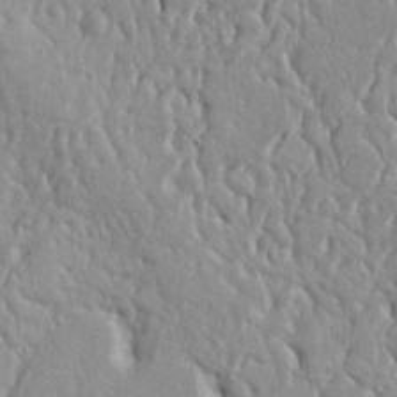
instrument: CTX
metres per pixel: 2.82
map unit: Nhu
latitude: 14.7436
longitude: -78.2334
